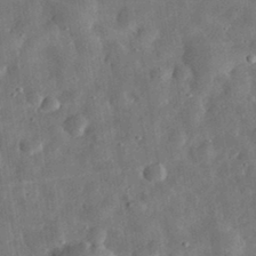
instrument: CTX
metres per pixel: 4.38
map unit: eHh
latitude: 32.4223
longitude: -75.1970
